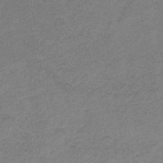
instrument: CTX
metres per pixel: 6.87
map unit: HNb
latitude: -33.3321
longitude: 62.0472
